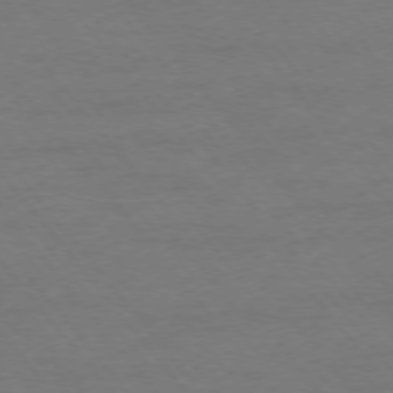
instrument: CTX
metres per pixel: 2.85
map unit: Ap
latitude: -76.3117
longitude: -89.0459
